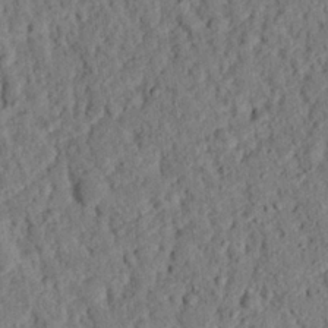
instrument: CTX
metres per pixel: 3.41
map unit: eHh
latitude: 26.0255
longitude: -79.1214
